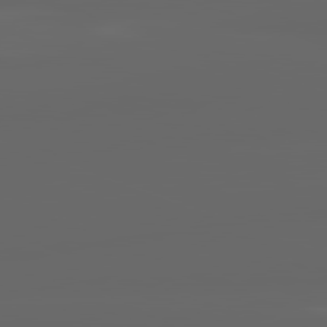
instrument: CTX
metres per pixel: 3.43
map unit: lApd
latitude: 82.0633
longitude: -169.8584
